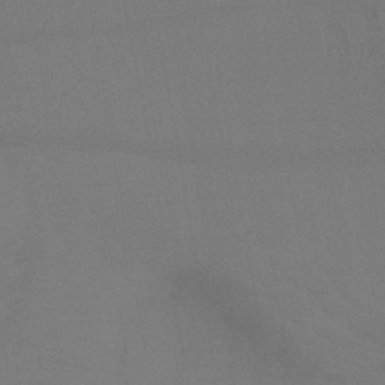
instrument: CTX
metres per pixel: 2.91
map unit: lHb
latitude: -42.8219
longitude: 73.9178
